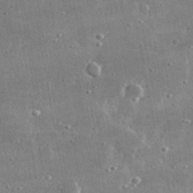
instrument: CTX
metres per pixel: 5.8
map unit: lHvf
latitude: 31.4616
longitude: -91.1403
